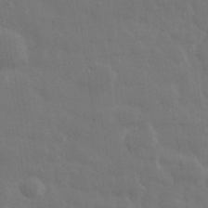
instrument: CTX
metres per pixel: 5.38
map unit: eHh
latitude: 33.5182
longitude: -70.4034
